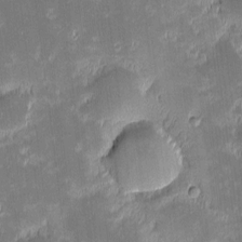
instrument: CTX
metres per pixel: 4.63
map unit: eHh
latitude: -2.2172
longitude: -85.5749
